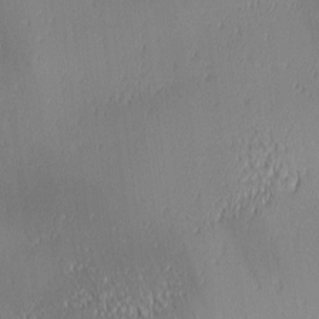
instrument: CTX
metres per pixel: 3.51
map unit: lAa
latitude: 1.4615
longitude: -116.7057
